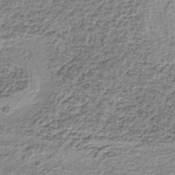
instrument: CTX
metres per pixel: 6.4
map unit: lHb
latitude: -37.6721
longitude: 66.1606
